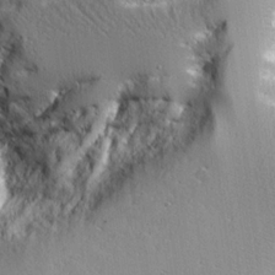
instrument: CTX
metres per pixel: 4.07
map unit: Aa
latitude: 21.0459
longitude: -124.1388
